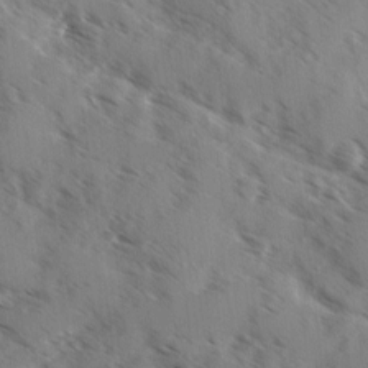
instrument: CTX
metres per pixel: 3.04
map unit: Ave
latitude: 0.6112
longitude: -110.8191
